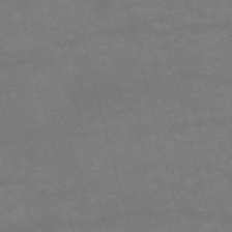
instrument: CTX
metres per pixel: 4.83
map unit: HNb
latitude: -55.1998
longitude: -40.4978
